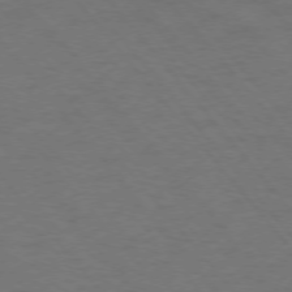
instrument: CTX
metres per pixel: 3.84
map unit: Ap
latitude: -76.3495
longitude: -62.2712
